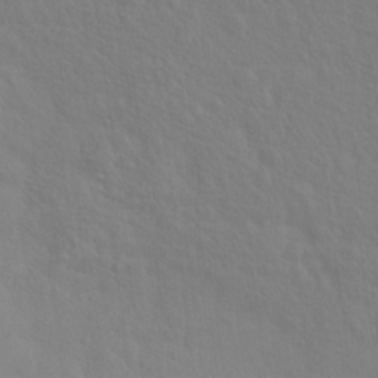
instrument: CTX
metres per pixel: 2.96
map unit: Hto
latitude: 18.1577
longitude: -39.6505
